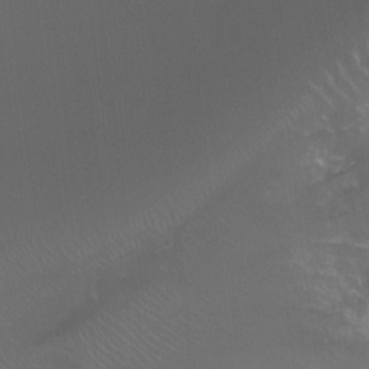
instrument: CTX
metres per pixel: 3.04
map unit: Ht
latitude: -12.6708
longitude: -44.3089
